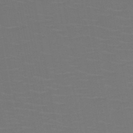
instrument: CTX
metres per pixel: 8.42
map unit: HNb
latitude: -50.5574
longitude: -45.9528
